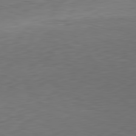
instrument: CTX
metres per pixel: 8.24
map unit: Hpe
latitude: -82.3306
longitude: 11.8800
